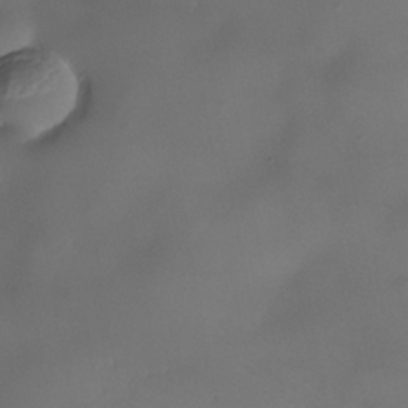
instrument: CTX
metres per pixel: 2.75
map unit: Nhe
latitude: -35.1053
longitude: -131.0270
